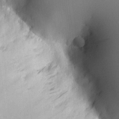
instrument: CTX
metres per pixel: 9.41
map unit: HNhu
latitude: 7.8016
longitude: 14.7652
